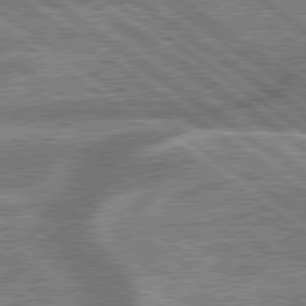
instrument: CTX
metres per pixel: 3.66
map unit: lApd
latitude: 79.7261
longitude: -168.8002
